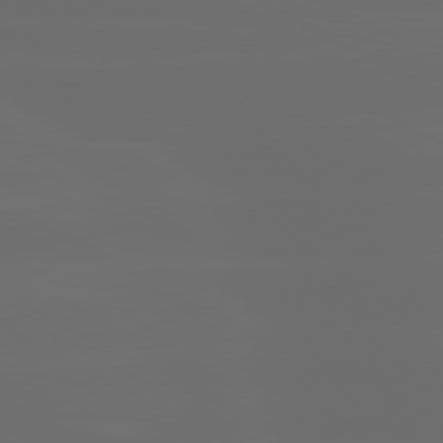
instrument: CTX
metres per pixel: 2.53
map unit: lApd
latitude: 80.5546
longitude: -136.0822
